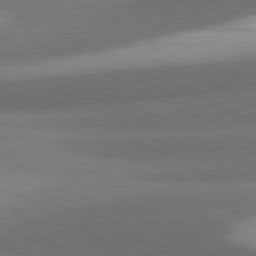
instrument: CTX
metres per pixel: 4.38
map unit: lApd
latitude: 81.5749
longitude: 139.6155
